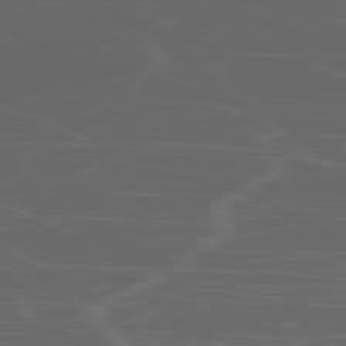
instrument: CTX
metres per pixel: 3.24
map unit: Ap
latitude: -80.0850
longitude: -71.5938
